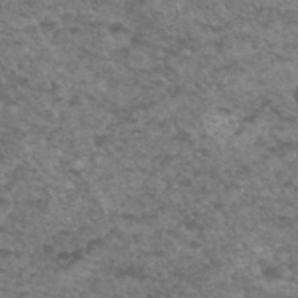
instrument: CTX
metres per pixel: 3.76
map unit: Hto
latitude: 34.5923
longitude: -49.1970
